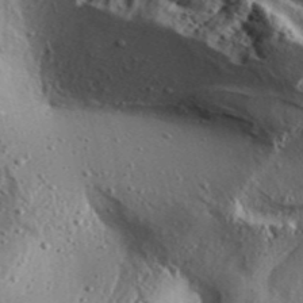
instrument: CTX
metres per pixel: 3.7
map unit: Aa
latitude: 32.2145
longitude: -136.0255
